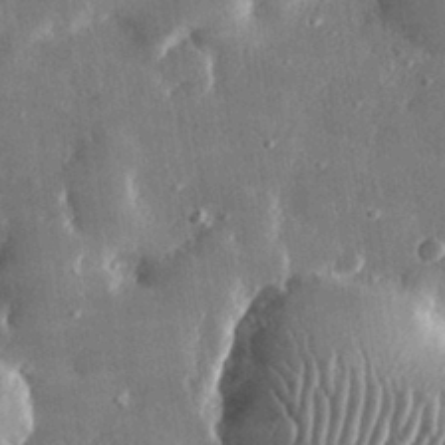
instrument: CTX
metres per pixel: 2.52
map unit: lHvf
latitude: 31.2537
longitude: -91.4049
